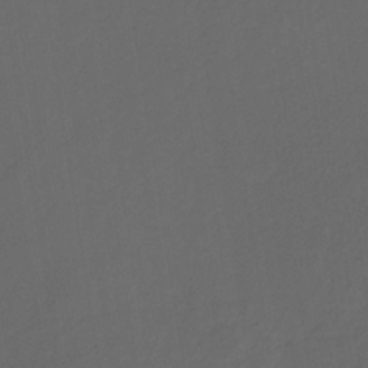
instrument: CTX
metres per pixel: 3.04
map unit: eHb
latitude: -32.1039
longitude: 72.0094
